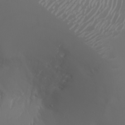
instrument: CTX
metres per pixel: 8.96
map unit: Nhu
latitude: -6.8597
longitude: -90.6302
